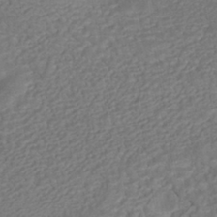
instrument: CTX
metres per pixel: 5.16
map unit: HNhu
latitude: -40.5574
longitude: 108.5385
